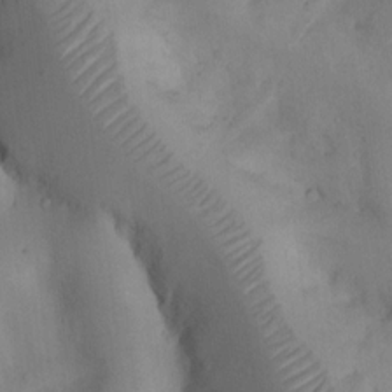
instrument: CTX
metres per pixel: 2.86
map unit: Nhu
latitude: 8.1011
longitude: -22.7624
